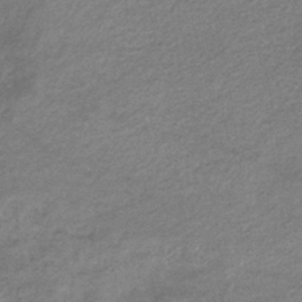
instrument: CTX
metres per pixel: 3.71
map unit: eHb
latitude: -36.6518
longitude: 76.1039
